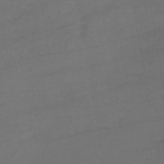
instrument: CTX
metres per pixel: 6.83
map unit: lHb
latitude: -43.5399
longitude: 74.7841
